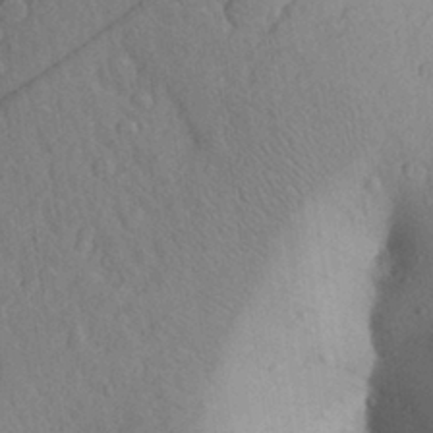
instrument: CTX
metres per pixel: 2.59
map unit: Aa
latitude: 28.8002
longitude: -148.3089
